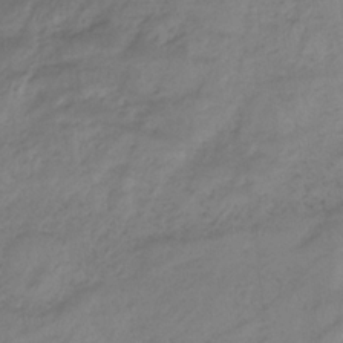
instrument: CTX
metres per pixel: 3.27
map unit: HNb
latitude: -32.8408
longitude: 63.7855
